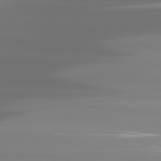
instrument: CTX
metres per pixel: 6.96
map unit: lApd
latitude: 81.5938
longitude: -137.1781
